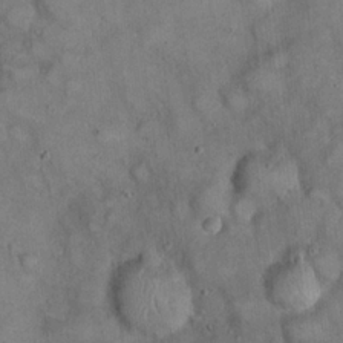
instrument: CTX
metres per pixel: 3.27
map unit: eHh
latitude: 22.2522
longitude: -60.7435
